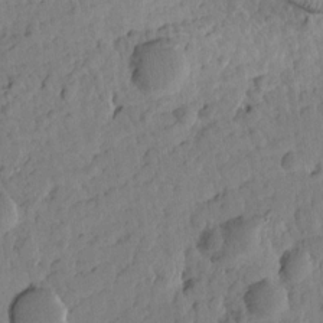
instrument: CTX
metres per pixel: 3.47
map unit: Htu
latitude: 1.6882
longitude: 177.0675
